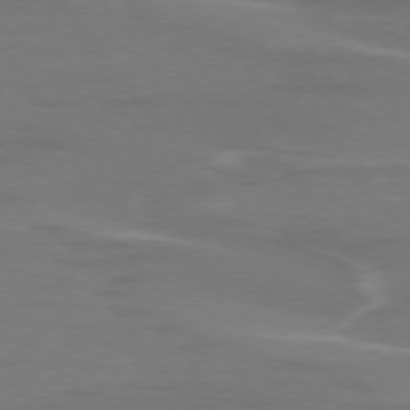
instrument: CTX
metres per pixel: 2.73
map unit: lApd
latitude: 75.0081
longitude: -62.5357
